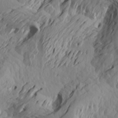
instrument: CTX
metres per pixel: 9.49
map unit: Aa
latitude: 18.1955
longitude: -144.0633
